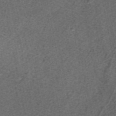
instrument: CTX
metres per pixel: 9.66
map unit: ANa
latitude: 36.9514
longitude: 15.3321
